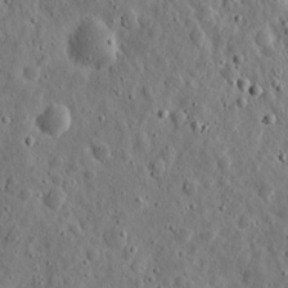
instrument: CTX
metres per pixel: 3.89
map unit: eHh
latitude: 10.7246
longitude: -73.6883
